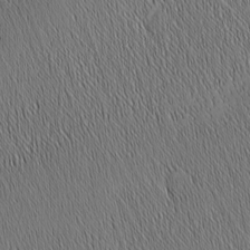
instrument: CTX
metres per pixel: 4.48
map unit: Nhu
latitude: -6.4251
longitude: -151.8205
